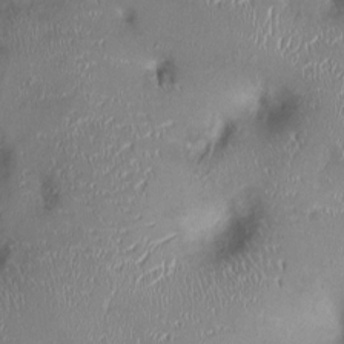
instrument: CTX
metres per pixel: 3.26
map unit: Ht
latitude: -1.3132
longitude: -13.5371
